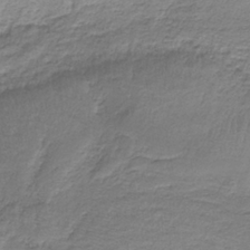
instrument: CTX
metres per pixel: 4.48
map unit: HNb
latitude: -35.2187
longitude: 58.5006
